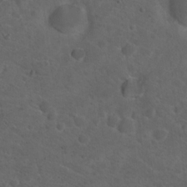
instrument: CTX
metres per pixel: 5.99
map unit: Hto
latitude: 19.6882
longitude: -39.4426
